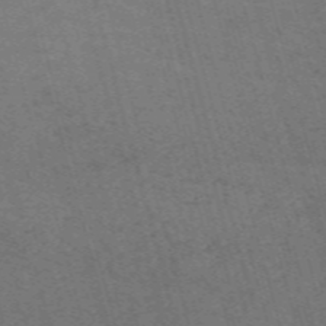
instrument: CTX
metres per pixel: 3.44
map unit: Nve
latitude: -59.3320
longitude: 62.7274
